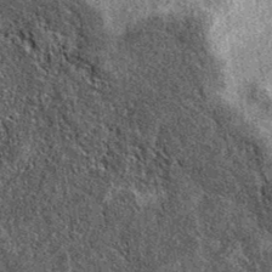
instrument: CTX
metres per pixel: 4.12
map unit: eAb
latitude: 38.4412
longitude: 107.0486
